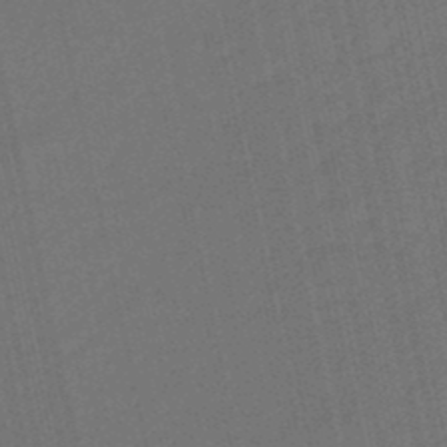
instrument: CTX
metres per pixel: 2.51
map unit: eHb
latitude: -47.3320
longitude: 87.6722
